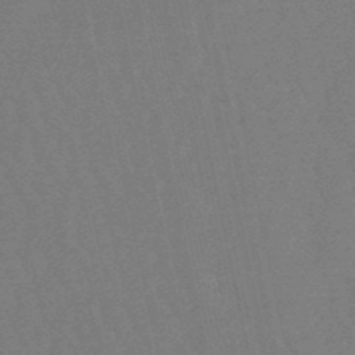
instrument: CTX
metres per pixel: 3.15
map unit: lHb
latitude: -49.6722
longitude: 71.6911
